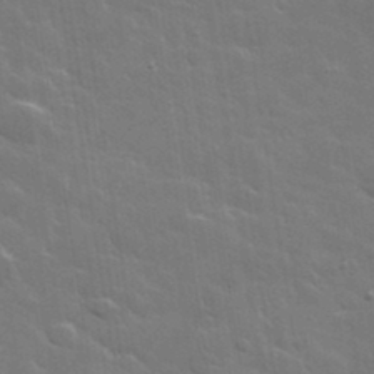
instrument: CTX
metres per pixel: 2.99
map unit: lHvf
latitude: 36.1011
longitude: -91.7261
